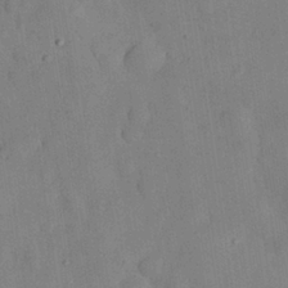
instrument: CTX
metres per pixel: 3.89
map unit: Nhu
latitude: 25.7638
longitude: -71.8583
